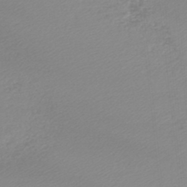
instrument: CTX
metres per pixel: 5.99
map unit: lHb
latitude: -45.7289
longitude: 65.2943
